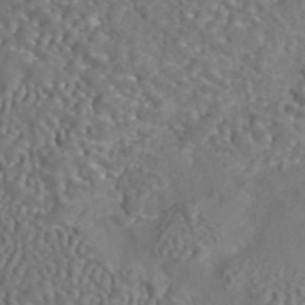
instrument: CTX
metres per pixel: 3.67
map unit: eAb
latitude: 43.0270
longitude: 105.0108
